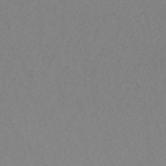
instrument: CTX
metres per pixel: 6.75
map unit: ANa
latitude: 43.4993
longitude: 26.9730
